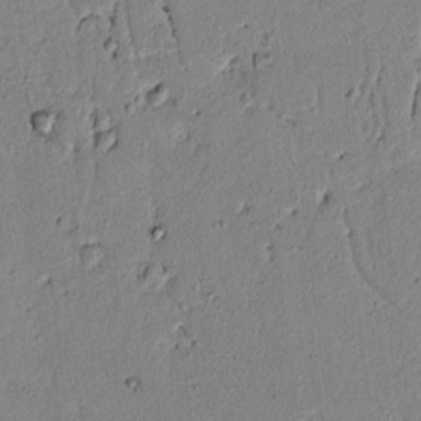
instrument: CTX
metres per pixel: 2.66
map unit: lAvf
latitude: 6.8002
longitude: 168.3306
